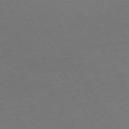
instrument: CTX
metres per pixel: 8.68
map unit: Ap
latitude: -74.4440
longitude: -71.9528
